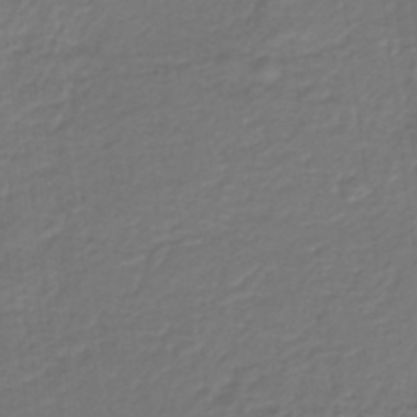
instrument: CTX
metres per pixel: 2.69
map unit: HNb
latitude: -38.2551
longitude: 55.5210
